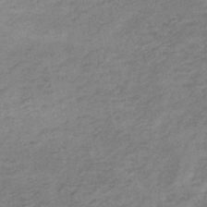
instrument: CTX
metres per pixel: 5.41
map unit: lHb
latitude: -34.9353
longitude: 68.7841
